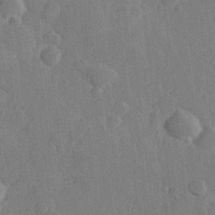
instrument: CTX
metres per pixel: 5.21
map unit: Hve
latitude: 25.8205
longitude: 149.1620
